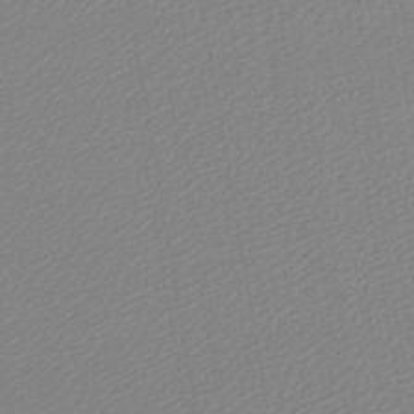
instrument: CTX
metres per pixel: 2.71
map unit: lHb
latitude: -45.5966
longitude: 60.0094
